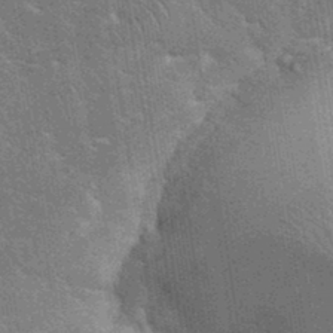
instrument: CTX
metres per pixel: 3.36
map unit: eHh
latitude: 35.5938
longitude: -65.5182
